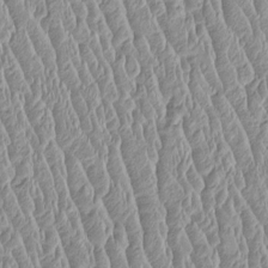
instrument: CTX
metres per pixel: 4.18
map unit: Htu
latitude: -4.6896
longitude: 157.7666
